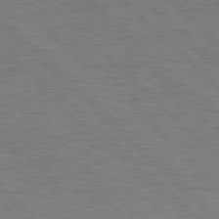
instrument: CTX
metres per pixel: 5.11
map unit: Hpe
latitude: 77.7827
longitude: -155.0458
